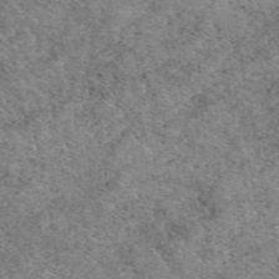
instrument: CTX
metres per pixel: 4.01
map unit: eAb
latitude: 49.3482
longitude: 114.4818
